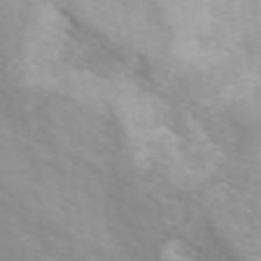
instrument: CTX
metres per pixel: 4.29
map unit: ANa
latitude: 45.1592
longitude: 39.8044
